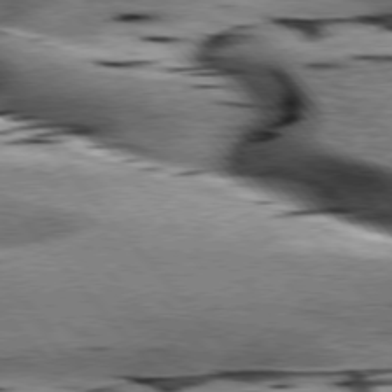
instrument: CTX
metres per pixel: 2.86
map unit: lApd
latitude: 76.4601
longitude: -61.3670
